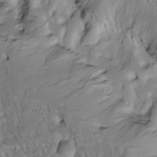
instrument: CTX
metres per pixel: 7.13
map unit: Htu
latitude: -2.8974
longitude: 150.1038
